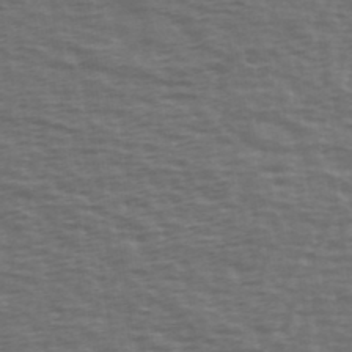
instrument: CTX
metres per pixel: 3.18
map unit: Ave
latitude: 39.4615
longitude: -113.6316
